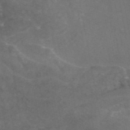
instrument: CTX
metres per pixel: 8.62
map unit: eAb
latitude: 46.2523
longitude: 115.4643
